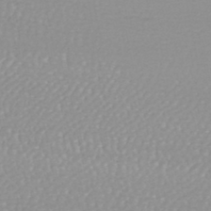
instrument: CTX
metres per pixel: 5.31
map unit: HNhu
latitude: -48.1984
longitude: 98.6518
